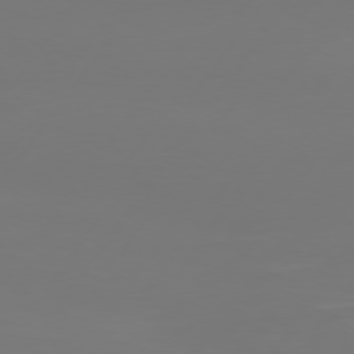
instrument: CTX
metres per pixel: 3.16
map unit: Hpe
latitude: 74.8002
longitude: -130.0444
